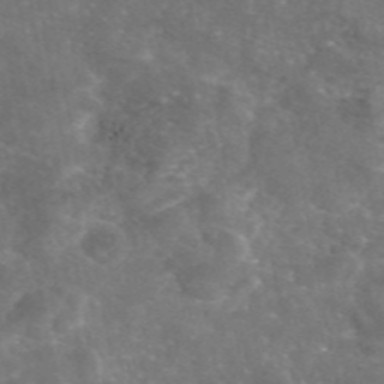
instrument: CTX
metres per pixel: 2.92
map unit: eAb
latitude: 46.6113
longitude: 120.1417
